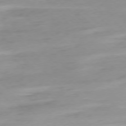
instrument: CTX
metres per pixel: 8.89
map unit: Ap
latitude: -77.6155
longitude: -67.4804
